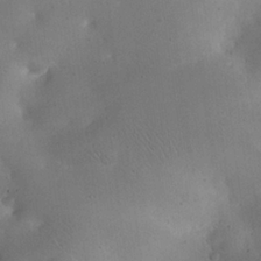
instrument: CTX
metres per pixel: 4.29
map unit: eHh
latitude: 24.2333
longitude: -66.0444
